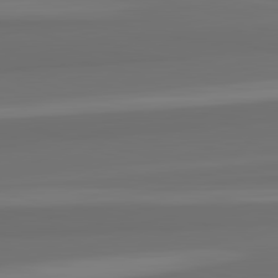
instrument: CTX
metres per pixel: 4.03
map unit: lApd
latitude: 82.8569
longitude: 164.6708
